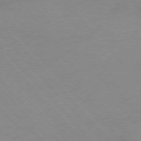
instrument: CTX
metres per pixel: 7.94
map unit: Ap
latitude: -76.7652
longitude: -70.0444
